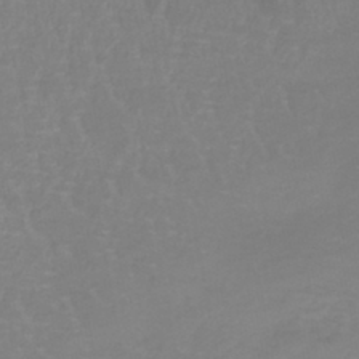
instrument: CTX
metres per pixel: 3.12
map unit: lHb
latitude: -41.2754
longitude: 65.2565
